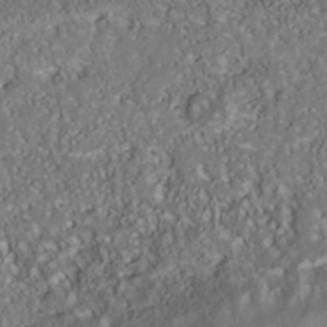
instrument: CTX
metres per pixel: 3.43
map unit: Nhu
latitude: -41.0864
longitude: -83.9717
